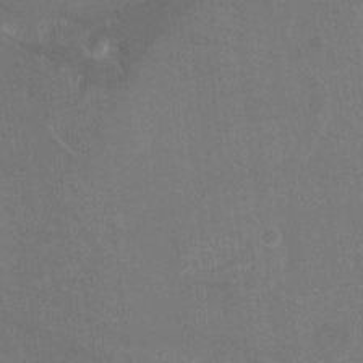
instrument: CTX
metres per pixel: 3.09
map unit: Nhu
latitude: -12.5196
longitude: -72.7058
